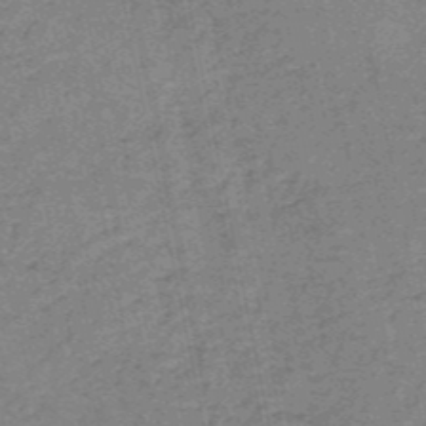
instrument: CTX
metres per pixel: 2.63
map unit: HNb
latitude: -53.4454
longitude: -47.5938
